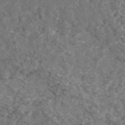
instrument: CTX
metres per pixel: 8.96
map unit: eAb
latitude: 47.7261
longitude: 117.1053
